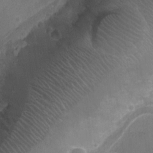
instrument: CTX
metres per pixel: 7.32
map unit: Ht
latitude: -3.1998
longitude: -19.4237
